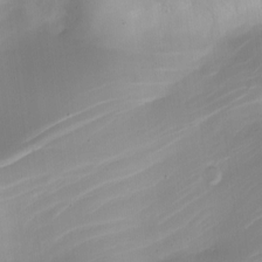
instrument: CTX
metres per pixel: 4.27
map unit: Nhe
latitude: -19.5966
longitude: 144.0850
